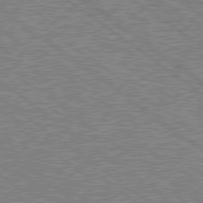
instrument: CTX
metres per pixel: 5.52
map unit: Hpe
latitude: 78.8191
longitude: -169.3860
